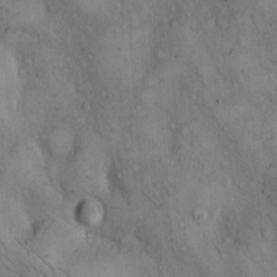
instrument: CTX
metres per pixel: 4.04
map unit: Hto
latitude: 11.4238
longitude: -59.1403
